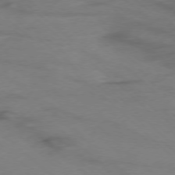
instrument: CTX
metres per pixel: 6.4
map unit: Ap
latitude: -76.7841
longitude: -76.7246
